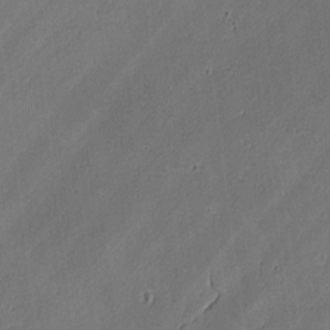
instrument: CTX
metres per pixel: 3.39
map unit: lAvf
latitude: -1.0865
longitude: -106.7435
